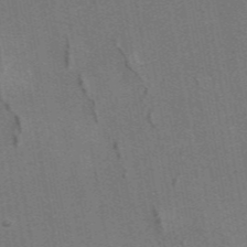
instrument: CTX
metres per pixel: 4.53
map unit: eAb
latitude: 47.0459
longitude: 116.9919
